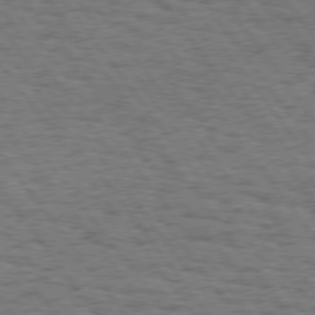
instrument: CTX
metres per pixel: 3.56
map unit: Hpe
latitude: 74.8380
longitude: -134.8380
